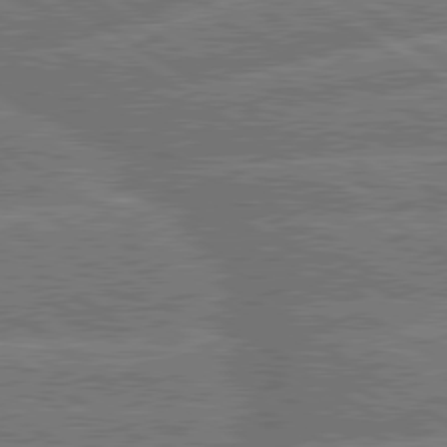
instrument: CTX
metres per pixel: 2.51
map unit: lApd
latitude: 79.9528
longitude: -157.7260
